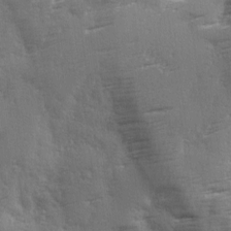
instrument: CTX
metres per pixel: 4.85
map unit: Ave
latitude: 2.1011
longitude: -111.2915
